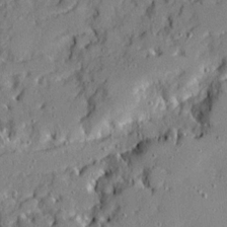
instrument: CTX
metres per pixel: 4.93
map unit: Ave
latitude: 20.8191
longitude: -129.3482
